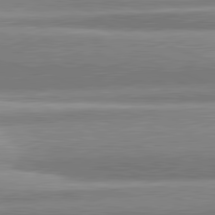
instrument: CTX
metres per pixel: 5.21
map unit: lApd
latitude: 82.0444
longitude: 179.1809
